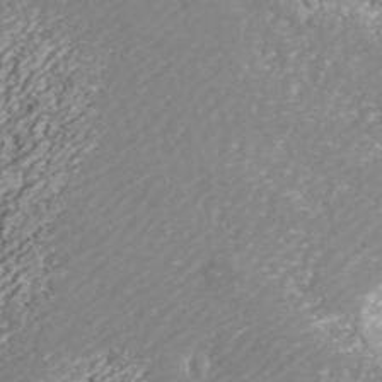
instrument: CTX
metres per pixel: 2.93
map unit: ANa
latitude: 42.3845
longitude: 28.8597
